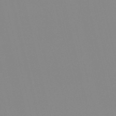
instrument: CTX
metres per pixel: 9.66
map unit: HNb
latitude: -56.0661
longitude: -41.1214
